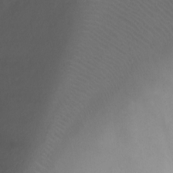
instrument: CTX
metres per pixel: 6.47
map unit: Ht
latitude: -0.5385
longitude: -36.1578
